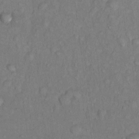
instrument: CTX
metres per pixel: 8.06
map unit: Nhu
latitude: 7.8394
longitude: -24.1011
